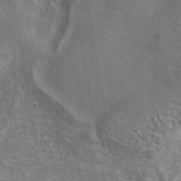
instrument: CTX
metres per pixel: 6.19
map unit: eAb
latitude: 42.4412
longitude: 106.4062
